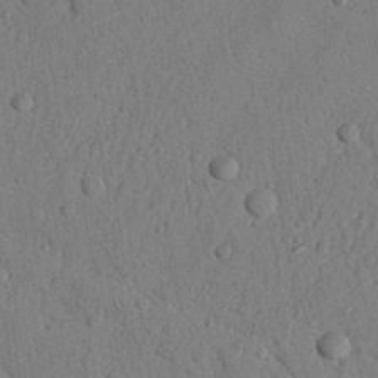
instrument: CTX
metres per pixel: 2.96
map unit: Nhu
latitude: 21.5560
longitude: -76.2900
